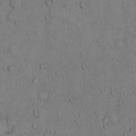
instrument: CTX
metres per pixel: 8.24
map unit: Hto
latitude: 10.1956
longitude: -57.9150
